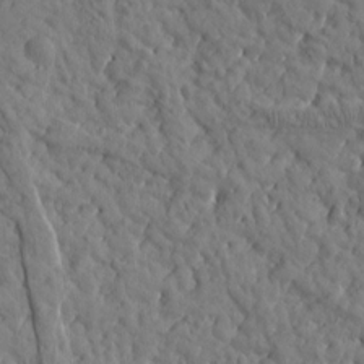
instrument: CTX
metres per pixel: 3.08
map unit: Htu
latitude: 1.0647
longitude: 179.2565
